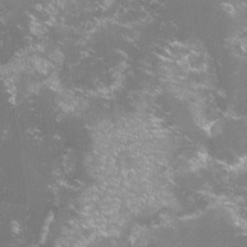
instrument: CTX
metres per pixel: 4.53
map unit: lHvf
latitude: -14.8597
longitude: -101.2159
